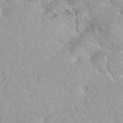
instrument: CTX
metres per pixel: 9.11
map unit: eHh
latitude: 35.4237
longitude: -63.5938
